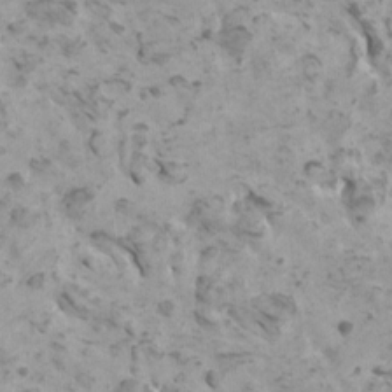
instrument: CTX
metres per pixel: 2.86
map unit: HNhu
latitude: 0.8002
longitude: 2.5951
